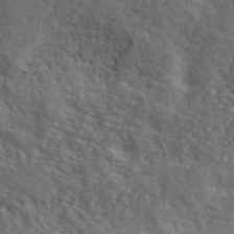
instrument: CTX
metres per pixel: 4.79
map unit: ANa
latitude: 42.5168
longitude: -87.6694
